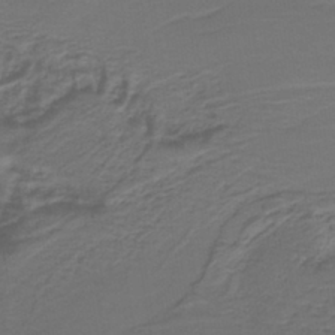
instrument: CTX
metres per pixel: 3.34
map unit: lHb
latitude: -39.5966
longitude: 53.6155
